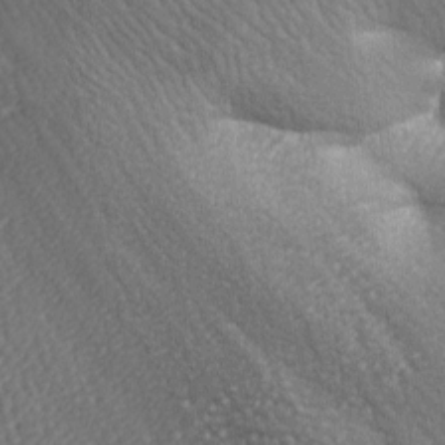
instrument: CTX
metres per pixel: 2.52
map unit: lAa
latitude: -7.7100
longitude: -126.1389
